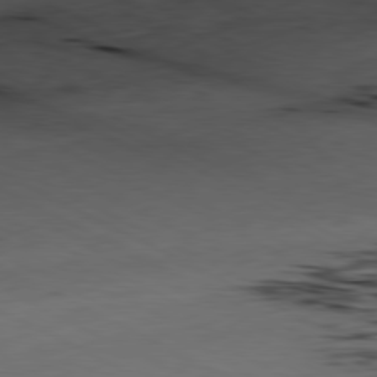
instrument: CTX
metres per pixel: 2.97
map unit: Ap
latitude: -81.3321
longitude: -70.3845
